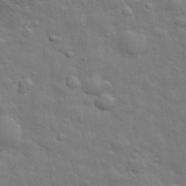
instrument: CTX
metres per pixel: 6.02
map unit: eHh
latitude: 29.7638
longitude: -75.5938
